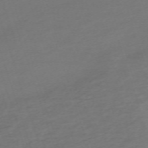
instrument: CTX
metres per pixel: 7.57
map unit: eHh
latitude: -63.1998
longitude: 53.3698
